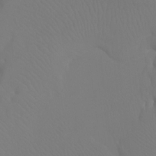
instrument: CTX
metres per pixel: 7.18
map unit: Ht
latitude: -7.1431
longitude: -32.3845
